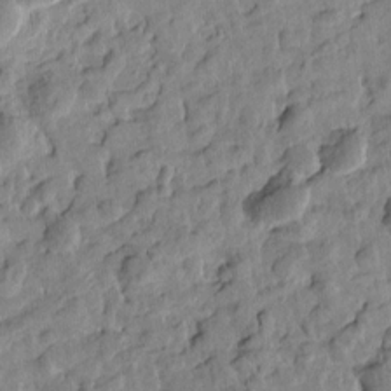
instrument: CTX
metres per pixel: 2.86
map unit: Htu
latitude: 2.1011
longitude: 178.7085
